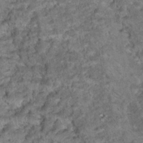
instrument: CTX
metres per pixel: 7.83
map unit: Hto
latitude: 18.1389
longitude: -36.8380
